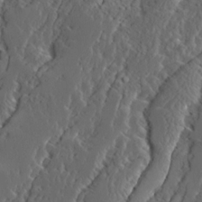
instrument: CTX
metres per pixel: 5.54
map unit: Ave
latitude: 14.0444
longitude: -136.4979
